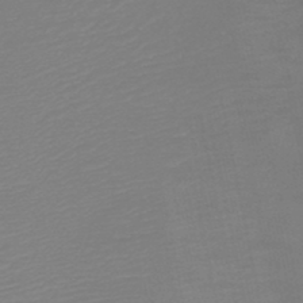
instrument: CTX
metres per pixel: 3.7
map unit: HNb
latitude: -45.4454
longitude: -44.0444
